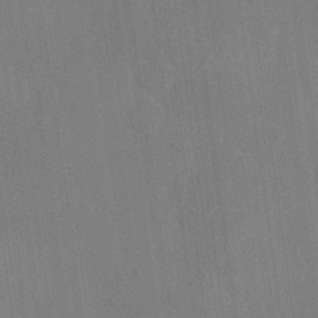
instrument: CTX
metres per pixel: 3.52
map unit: Hve
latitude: 26.7057
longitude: 150.8597
